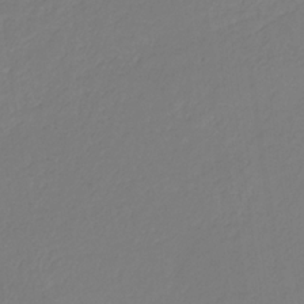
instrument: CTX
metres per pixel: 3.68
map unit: eHb
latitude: -30.5196
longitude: 63.6910
